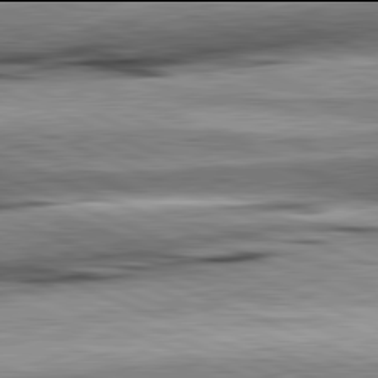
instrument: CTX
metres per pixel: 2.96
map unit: lApd
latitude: 81.9906
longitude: -167.3481
